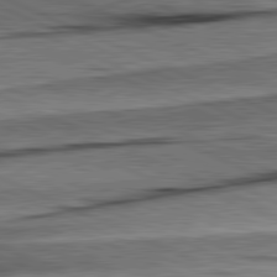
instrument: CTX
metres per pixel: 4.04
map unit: lApd
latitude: 81.8583
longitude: -146.1200
